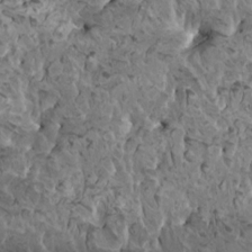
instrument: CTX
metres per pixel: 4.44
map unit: HNhu
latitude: 6.3089
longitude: -1.1214
